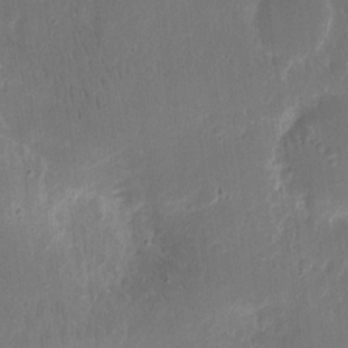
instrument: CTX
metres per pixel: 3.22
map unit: eHh
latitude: 9.9150
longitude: -71.2915
